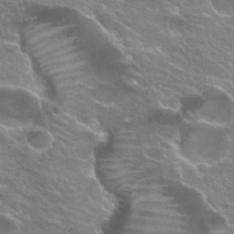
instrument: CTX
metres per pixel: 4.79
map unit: Hto
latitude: 25.3481
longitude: -37.8017
